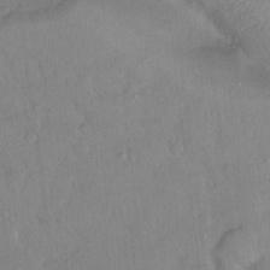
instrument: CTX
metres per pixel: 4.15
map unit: Nhu
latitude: 14.4790
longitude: -28.9891
